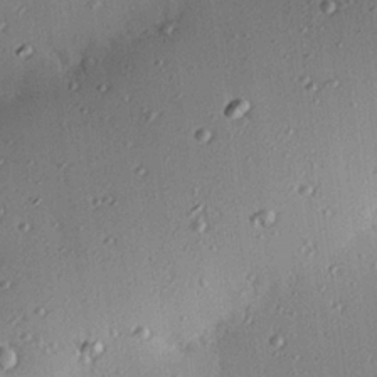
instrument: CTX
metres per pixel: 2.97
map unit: eHh
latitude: 23.6505
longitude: -90.9514
